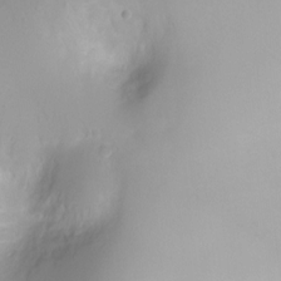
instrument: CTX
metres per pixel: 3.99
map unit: Ht
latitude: -0.5763
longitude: -18.7057
